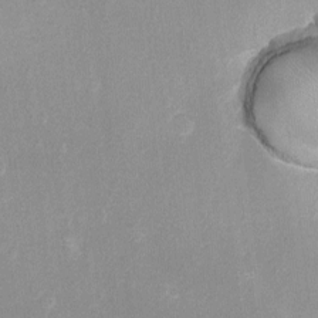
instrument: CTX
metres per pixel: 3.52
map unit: Nhu
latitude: -10.9164
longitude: -36.1011
